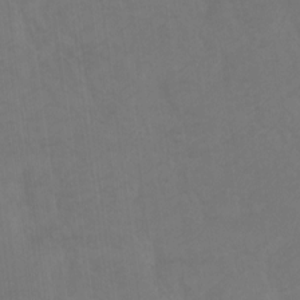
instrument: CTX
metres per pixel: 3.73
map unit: Htu
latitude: -14.4629
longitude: -46.2523
